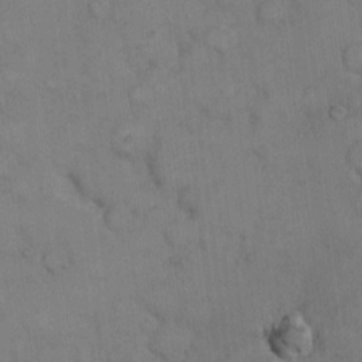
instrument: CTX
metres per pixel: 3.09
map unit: Hto
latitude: 9.5560
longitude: -61.0080
